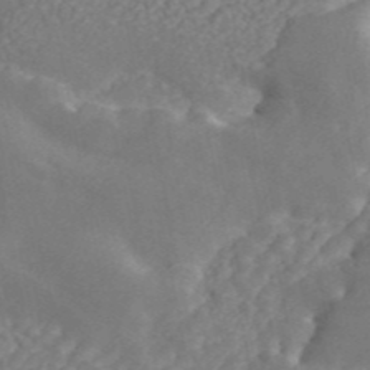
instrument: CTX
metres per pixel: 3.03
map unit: ANa
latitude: 45.1970
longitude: 26.5573
